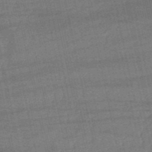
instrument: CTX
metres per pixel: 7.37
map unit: lHb
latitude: -51.0108
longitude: 79.8611
